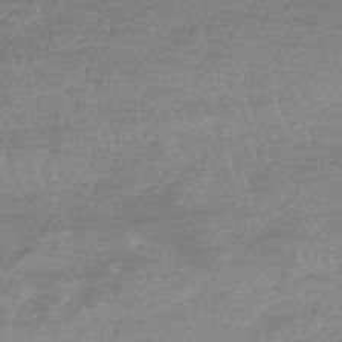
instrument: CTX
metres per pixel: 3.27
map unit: lHb
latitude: -34.0850
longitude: 71.4266
